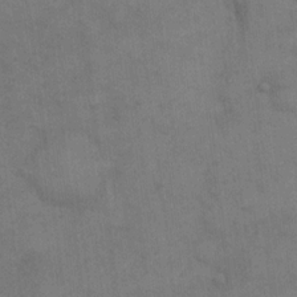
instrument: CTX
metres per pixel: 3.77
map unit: eHh
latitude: 15.4238
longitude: -62.5924
